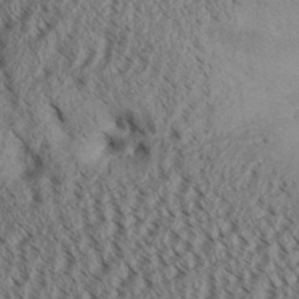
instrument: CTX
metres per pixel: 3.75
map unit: Aa
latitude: 32.0444
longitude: -136.7247
